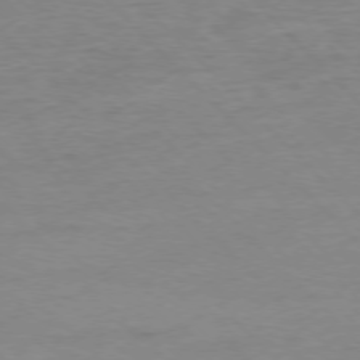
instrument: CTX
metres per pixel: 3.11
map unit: Ap
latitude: -77.2187
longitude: -89.1215
